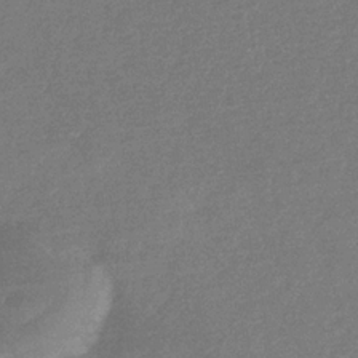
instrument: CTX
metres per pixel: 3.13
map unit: eHb
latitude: -33.8045
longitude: 75.2187
